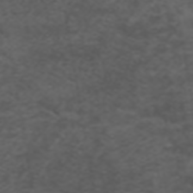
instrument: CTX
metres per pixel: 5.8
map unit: ANa
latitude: 38.9325
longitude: 24.4251
